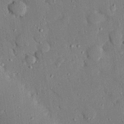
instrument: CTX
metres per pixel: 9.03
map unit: eHh
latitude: 27.4049
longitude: -79.3860
